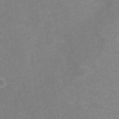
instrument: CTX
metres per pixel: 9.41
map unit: ANa
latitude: 41.6882
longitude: 27.3887
